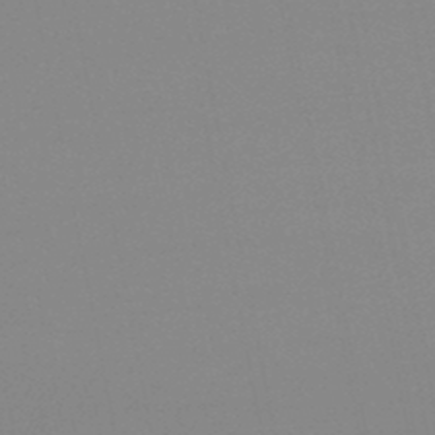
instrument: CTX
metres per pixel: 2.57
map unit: lHb
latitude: -48.9353
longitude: 69.4643
